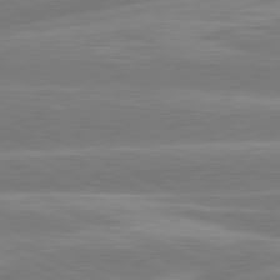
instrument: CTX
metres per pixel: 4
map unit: lApd
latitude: 81.0458
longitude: -131.2915
